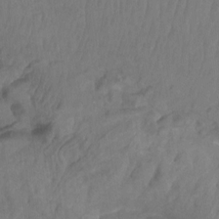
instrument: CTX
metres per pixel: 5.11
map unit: Nhu
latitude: -11.9556
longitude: -68.5734
